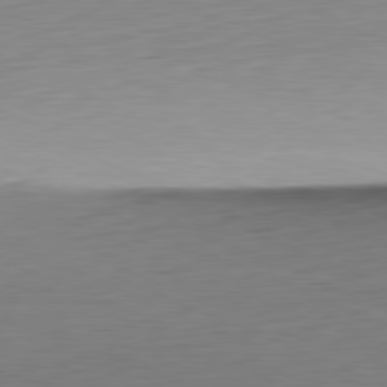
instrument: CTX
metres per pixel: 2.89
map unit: Ap
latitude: -81.5588
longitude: -59.3671
